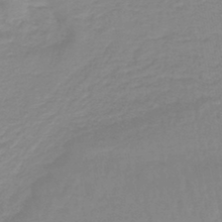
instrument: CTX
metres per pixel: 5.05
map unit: lHb
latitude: -44.4062
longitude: 62.8786
